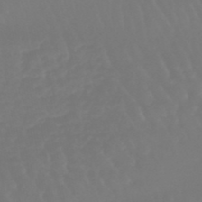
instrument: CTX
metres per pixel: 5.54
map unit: eHb
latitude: -46.6140
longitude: 79.2942
